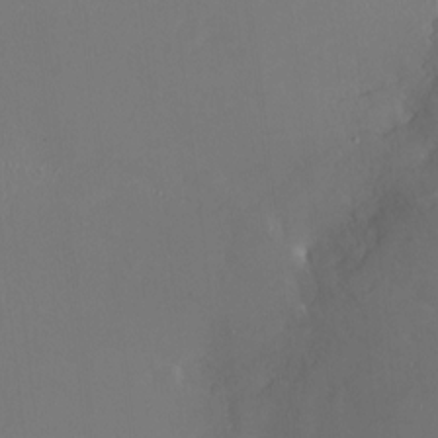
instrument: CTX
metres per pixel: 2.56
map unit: Ht
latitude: -14.8597
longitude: -41.5938
